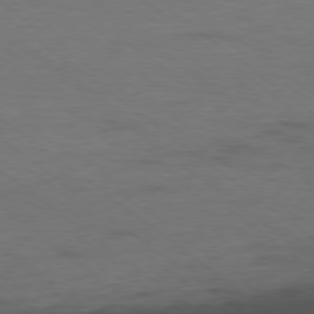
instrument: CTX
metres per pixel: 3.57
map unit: Ap
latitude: -78.5573
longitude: -92.1955
